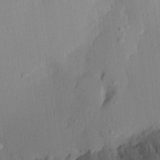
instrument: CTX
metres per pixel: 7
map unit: Aa
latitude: 22.4412
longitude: -143.3860
